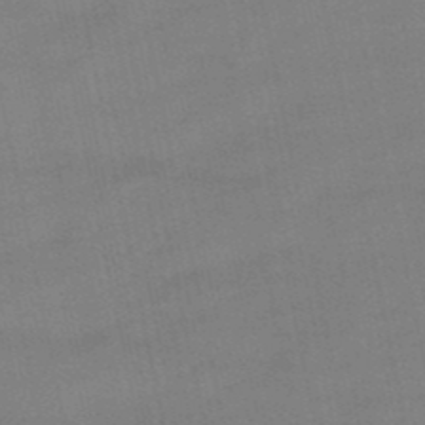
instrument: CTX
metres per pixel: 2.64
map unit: eHb
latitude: -50.1606
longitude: 73.0675
